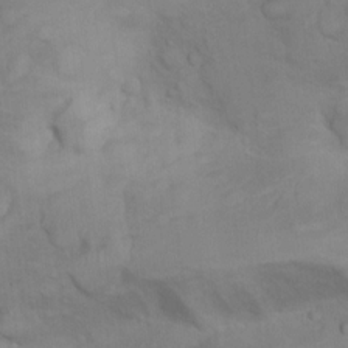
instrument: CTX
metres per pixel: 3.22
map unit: Nhu
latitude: 12.6680
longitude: -27.7261
